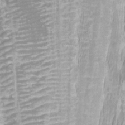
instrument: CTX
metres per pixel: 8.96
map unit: Htu
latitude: -10.3684
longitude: -73.8016
